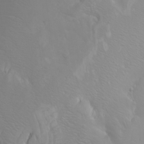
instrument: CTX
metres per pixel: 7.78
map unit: Htu
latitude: -4.3306
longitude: -88.4412
